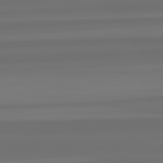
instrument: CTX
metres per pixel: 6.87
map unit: lApd
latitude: 82.6679
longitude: -177.9339
